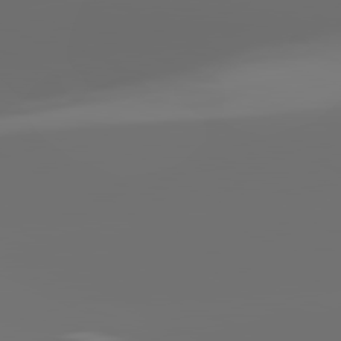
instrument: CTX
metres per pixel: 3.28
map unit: lApd
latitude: 82.1955
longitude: -153.1781
